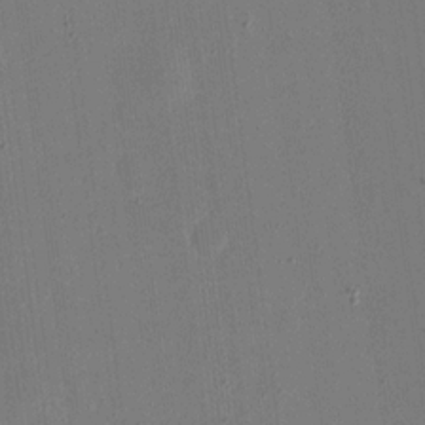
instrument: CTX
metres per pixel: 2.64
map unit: eHh
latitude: 18.5545
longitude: -69.4993
